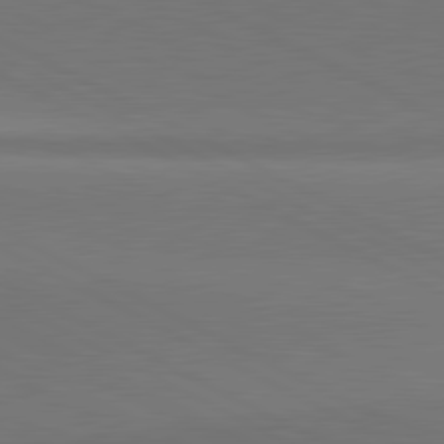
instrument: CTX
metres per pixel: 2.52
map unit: lApd
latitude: 81.3482
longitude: 146.5196
